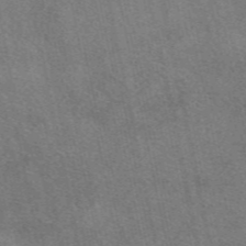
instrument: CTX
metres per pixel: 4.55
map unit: eAb
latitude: 48.2711
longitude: 115.5966
